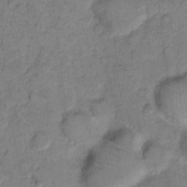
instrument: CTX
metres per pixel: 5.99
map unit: eHh
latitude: 7.7827
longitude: -64.1389
